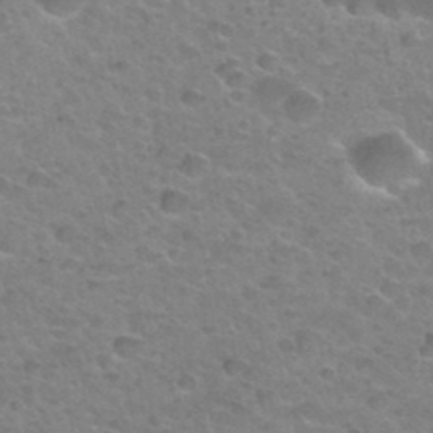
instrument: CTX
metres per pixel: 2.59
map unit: Hto
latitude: 34.7435
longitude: -49.3671
